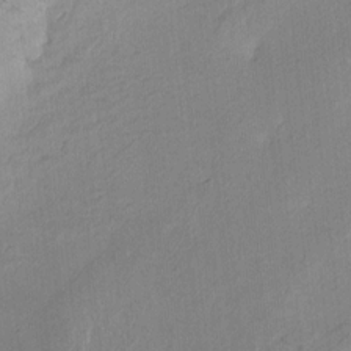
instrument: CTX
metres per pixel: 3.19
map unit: HNhu
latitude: 11.0270
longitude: 22.4818
